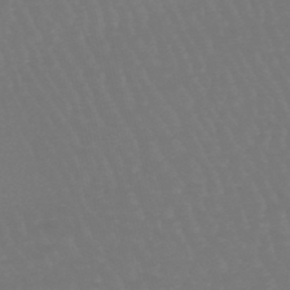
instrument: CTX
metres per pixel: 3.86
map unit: lHb
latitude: -47.2187
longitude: 76.1606
